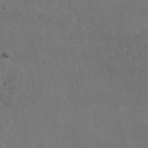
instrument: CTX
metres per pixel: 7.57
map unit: eAb
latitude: 46.3468
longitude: 116.8596
